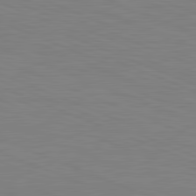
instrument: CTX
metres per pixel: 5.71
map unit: lApd
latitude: 81.8205
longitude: -169.4616
